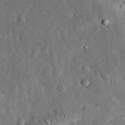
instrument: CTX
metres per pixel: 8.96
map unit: lHvf
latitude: 32.8380
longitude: -83.5182
